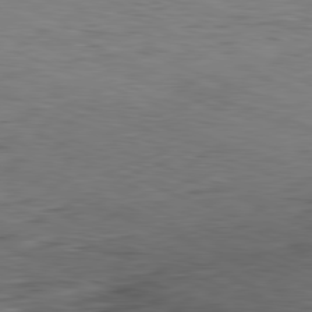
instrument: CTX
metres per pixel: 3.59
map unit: Ap
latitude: -81.8989
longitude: -70.0444
